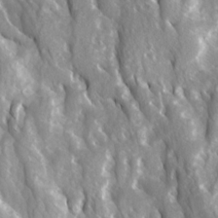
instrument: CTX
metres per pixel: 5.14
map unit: Ave
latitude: 15.0270
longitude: -132.2334
